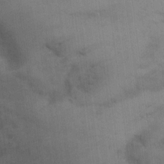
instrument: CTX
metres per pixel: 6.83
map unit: Hto
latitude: 13.7072
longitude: -61.4048
